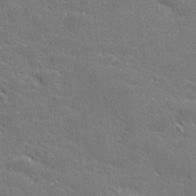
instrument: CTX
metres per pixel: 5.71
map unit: lHvf
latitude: 26.6491
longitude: 142.4440
